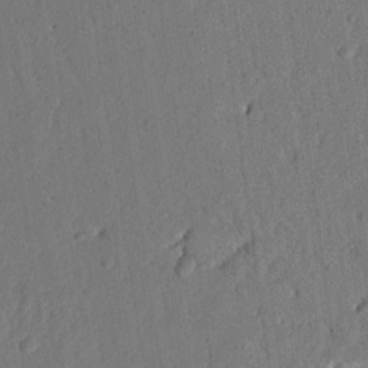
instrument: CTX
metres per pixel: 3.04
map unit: Nhu
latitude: 19.7827
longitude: -78.3845
